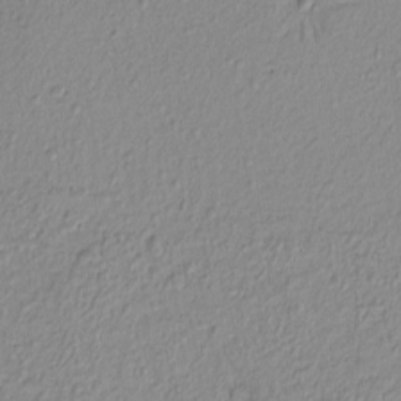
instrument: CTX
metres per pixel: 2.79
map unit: Nhu
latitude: -4.9352
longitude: -149.5182
